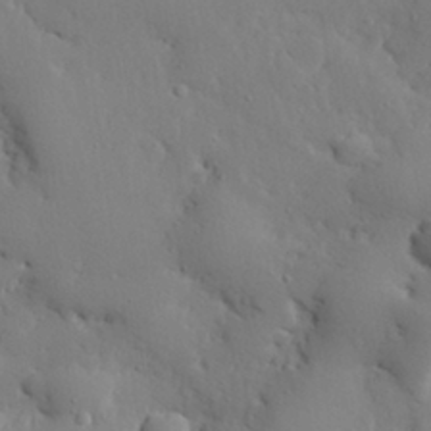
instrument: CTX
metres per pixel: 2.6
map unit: eHh
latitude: 29.5371
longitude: -81.7261
